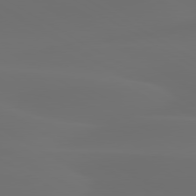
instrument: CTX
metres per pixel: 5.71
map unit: lApd
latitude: 80.2333
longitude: -85.7261
